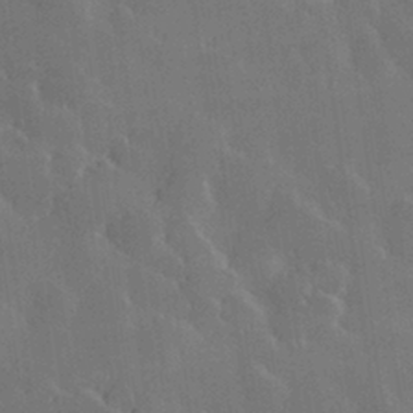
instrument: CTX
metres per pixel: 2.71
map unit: Hve
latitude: 28.4979
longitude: 145.7478
